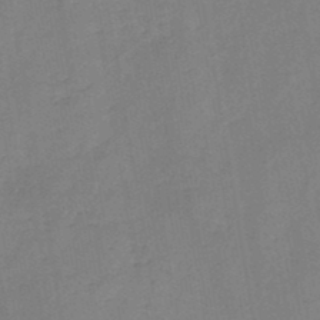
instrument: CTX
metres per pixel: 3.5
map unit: HNb
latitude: -46.5007
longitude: -38.0444
